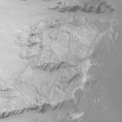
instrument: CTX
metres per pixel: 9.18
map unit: Nhu
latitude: -8.2361
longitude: -71.0647
